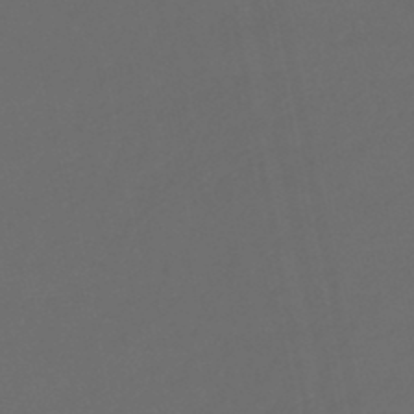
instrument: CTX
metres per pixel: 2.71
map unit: lHb
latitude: -46.6140
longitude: 74.4440
